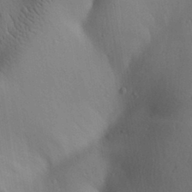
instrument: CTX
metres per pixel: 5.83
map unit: Aa
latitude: 30.7436
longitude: -142.5735
